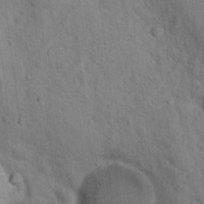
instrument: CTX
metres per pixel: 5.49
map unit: Nhu
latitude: 16.2900
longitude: -32.3656
